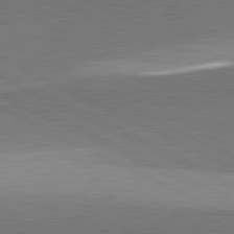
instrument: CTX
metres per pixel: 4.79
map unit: lApd
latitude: 81.9150
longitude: 133.8612
